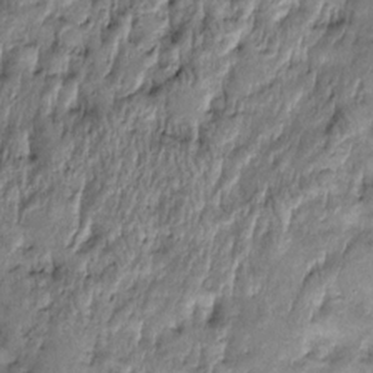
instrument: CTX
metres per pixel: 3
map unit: Htu
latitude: -6.2172
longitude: 159.7478
